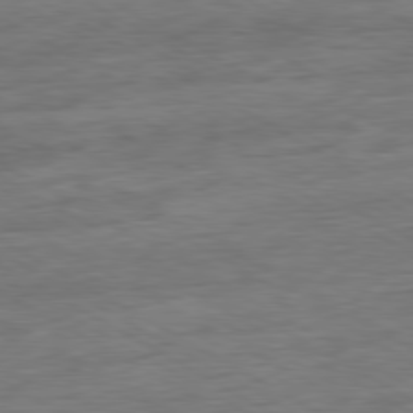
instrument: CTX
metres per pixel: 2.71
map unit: Ap
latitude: -80.9164
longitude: -78.2334
